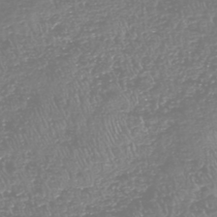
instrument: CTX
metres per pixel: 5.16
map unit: HNhu
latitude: -48.1984
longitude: 29.2943
